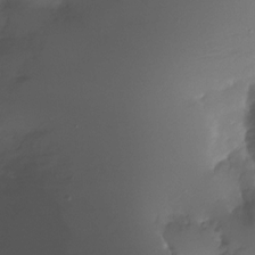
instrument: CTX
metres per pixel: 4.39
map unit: Ht
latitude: -10.2551
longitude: -29.6316
